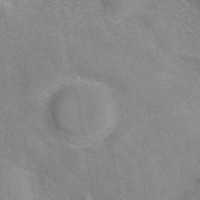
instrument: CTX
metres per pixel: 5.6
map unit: eAb
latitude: 41.8583
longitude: 107.0865
